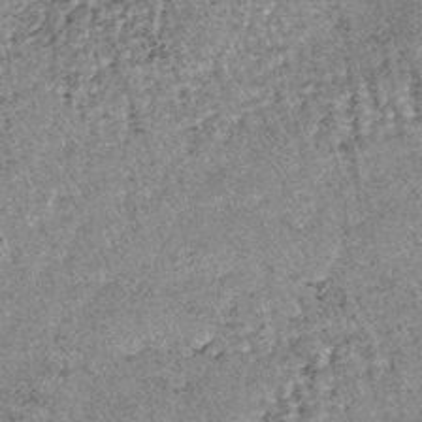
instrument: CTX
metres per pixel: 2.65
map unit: lHb
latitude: -38.6896
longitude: 67.0109
